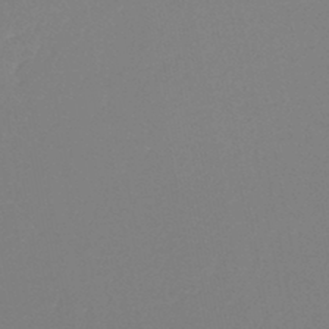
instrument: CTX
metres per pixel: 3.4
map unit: eHh
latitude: -45.4265
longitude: -28.7624
